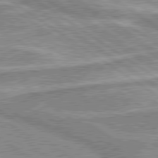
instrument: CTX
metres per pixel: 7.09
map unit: lApd
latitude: 80.1389
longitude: -176.0255
